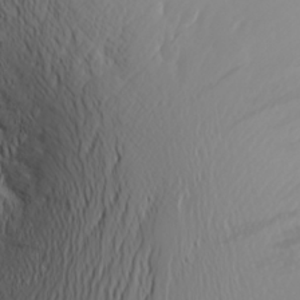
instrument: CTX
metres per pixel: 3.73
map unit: Aa
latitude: 24.9702
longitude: -146.4034
